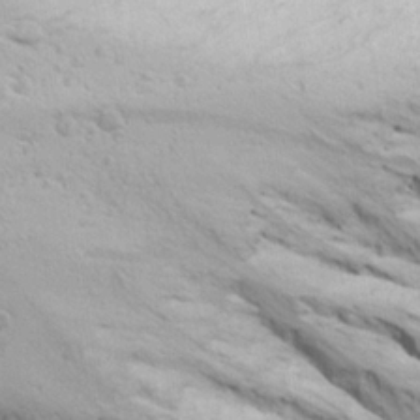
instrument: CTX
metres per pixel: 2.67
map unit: Ave
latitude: 21.9528
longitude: -137.4994
